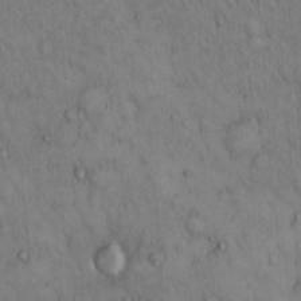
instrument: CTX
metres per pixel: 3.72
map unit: Hto
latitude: 13.0081
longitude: -59.5182
